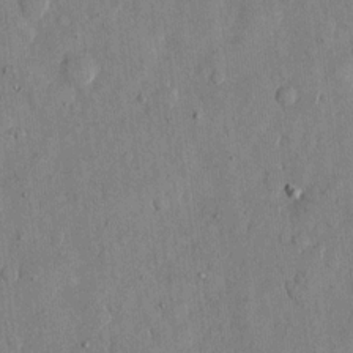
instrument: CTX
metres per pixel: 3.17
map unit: eHh
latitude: 12.1956
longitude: -69.2915
